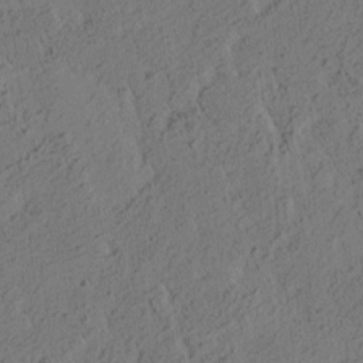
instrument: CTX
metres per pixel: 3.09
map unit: eHh
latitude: 3.2915
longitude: -78.5546
